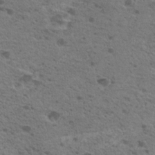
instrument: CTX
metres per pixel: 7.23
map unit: Nhu
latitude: 19.3859
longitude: -31.3860
